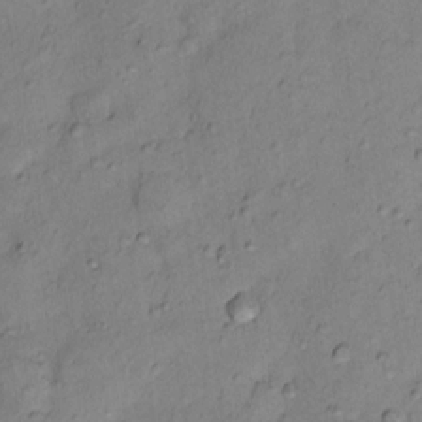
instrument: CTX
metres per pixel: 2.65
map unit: Nhu
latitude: 12.2145
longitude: -29.3481
